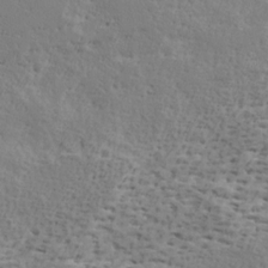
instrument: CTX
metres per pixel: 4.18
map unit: Ave
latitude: 16.5168
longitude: -137.7639
